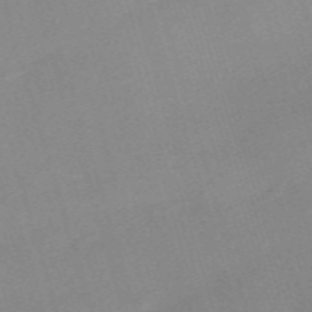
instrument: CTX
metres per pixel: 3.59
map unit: eHh
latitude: -61.7100
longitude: 50.2928
